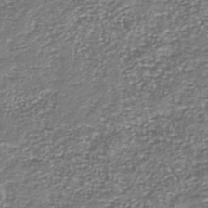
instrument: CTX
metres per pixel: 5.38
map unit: Nhu
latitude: -39.3510
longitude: -81.5938
